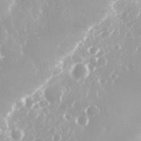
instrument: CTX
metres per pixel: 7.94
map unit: Nhu
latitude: 28.8191
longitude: -60.1955
